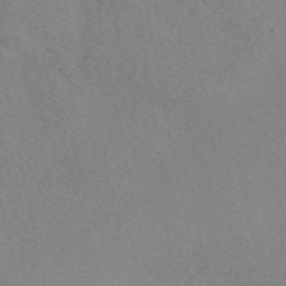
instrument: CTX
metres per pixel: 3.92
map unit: eAb
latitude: 50.4412
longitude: 108.2739
